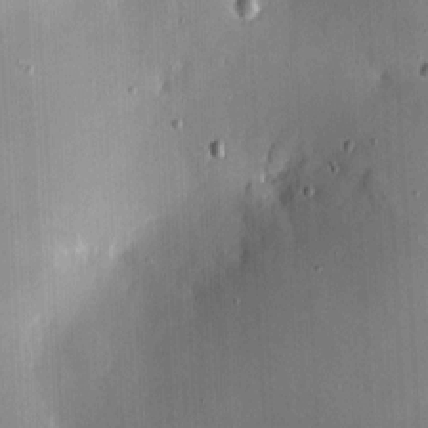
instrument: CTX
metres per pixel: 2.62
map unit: eHh
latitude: 4.6113
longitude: -68.7246
